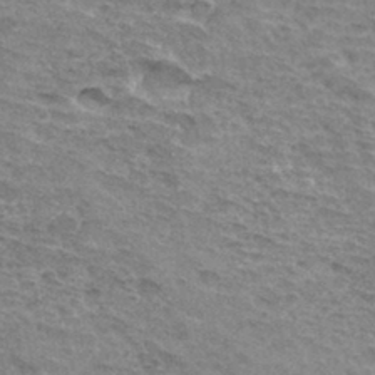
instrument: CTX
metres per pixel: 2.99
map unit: Hto
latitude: 33.4049
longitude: -44.9702
